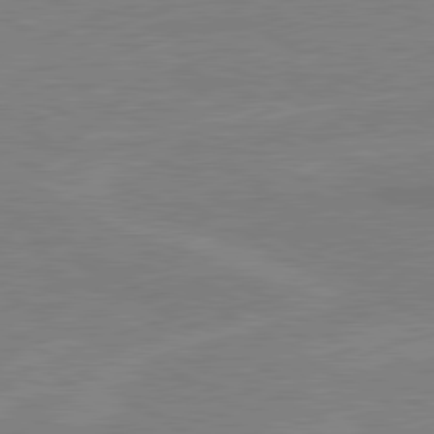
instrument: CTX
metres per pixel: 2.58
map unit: lApd
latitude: 80.5357
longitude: 122.9164
